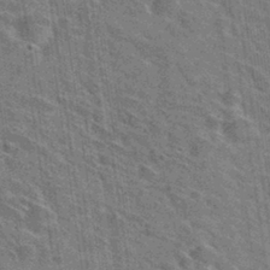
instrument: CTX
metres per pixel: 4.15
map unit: Hto
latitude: 31.4616
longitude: -44.7624
